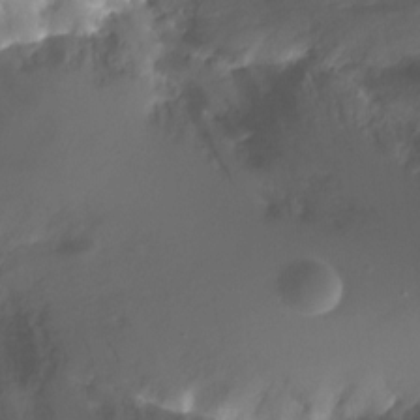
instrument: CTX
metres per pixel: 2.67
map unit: Ht
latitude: 2.2900
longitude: -33.9906
